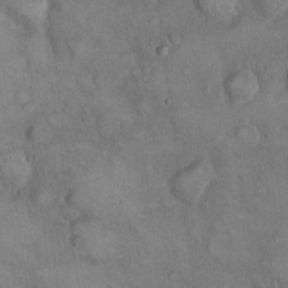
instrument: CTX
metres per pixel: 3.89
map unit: eHh
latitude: 22.4979
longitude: -61.1214
